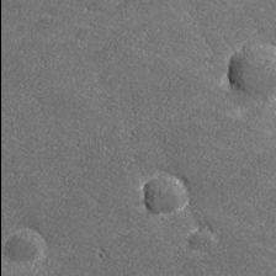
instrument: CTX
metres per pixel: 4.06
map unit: lHvf
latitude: 26.7624
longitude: 142.0094
